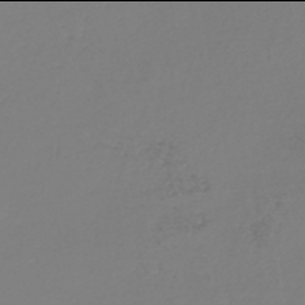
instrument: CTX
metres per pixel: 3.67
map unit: lHb
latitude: -46.0094
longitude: 76.2173
